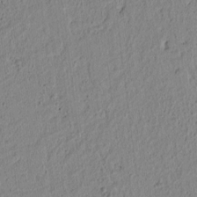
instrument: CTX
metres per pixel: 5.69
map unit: lAvf
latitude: 6.0633
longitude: 166.1228
